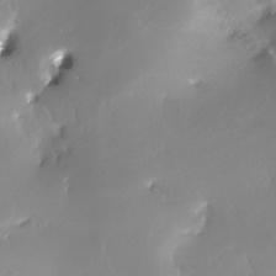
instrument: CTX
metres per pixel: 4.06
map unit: Nhe
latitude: -28.9920
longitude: -110.6113
